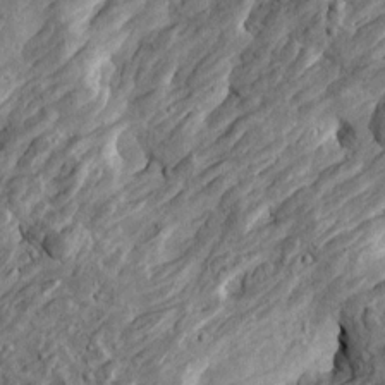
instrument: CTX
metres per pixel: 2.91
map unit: Htu
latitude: -4.0283
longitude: 157.1809
